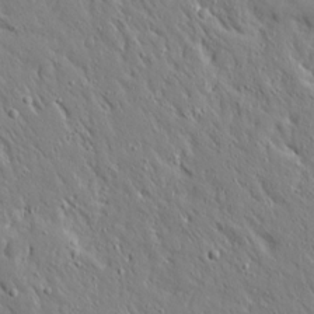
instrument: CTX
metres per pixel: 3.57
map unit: Ave
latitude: 16.0255
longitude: -140.9135
